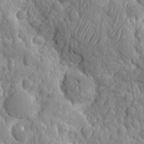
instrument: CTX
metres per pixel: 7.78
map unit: eHh
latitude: 7.8772
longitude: -74.8380
